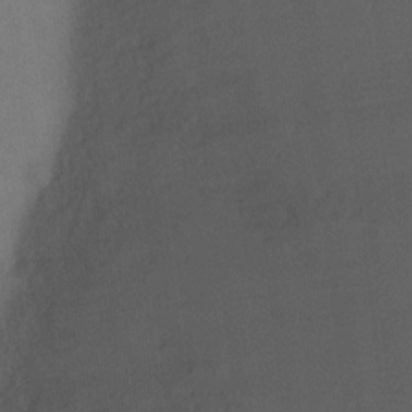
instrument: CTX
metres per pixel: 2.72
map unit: Ht
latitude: -11.3699
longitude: -27.7828
